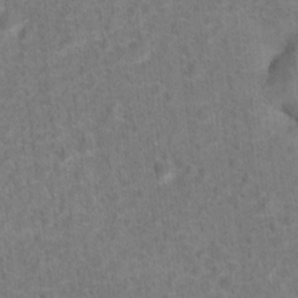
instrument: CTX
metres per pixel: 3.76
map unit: Hto
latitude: 15.8206
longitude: -41.8205
